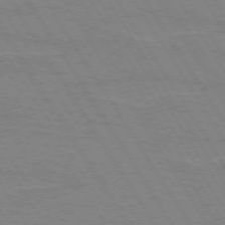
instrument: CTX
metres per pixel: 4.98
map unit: lApd
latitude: 72.9892
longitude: -56.3278
